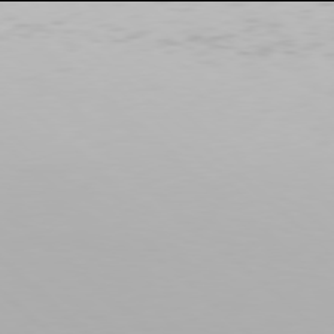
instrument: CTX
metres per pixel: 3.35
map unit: Hpe
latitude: 77.9906
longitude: -134.8191
